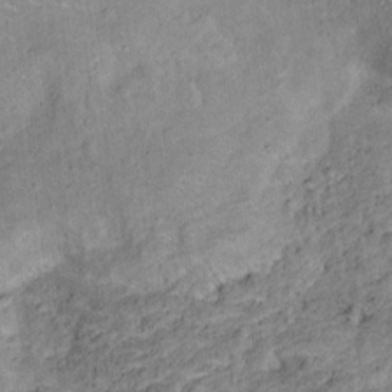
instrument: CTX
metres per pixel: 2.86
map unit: Ht
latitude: 14.0633
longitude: -40.7624
